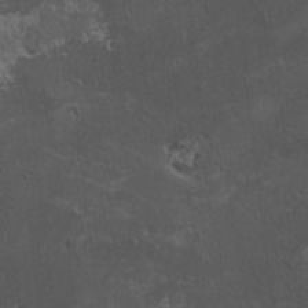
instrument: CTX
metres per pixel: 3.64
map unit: HNhu
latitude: 4.1578
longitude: 4.8597
